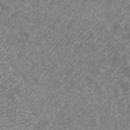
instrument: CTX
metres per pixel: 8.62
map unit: ANa
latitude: 43.4427
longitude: 25.1431
